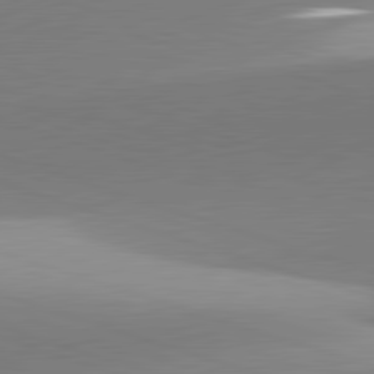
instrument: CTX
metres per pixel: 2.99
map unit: lApd
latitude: 81.9150
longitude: 135.8422
